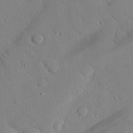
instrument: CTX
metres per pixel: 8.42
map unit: eHh
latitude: 27.1592
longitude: -79.3860
